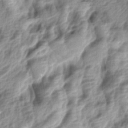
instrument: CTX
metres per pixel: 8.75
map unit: lAa
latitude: -5.0108
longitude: -122.8380
